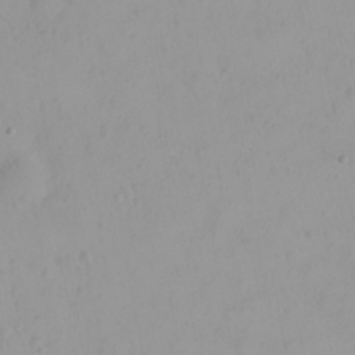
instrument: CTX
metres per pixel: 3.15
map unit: Nhu
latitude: 24.1766
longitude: -62.1767
